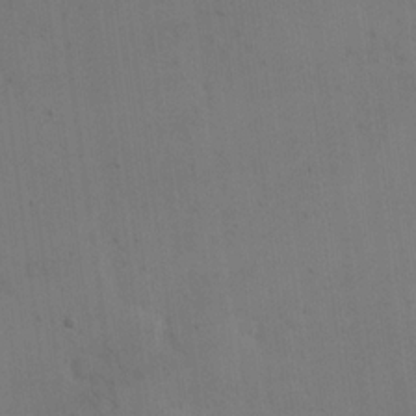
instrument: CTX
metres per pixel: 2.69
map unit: eHh
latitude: 18.5545
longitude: -67.2537
